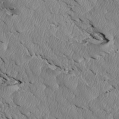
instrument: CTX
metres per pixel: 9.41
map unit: Htu
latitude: 3.7638
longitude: 152.7085
